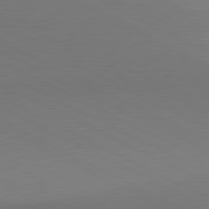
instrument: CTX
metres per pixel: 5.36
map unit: lApd
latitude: 80.8947
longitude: 145.0864
